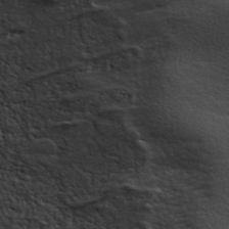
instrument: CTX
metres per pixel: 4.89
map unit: ANa
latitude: 45.5560
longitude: 38.2928
